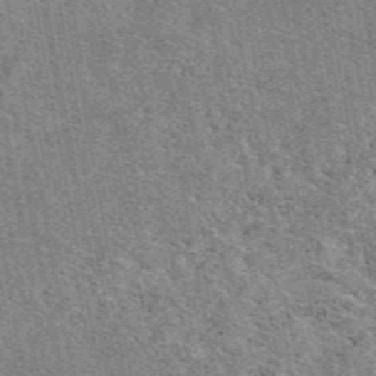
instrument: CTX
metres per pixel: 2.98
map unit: eAb
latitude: 48.3467
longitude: 116.7652
